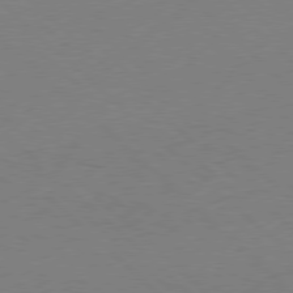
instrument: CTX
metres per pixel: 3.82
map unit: Hpe
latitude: 77.6882
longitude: -150.1389
